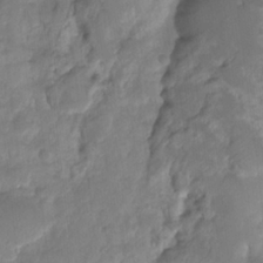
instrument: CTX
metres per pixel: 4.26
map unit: HNhu
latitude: -23.8612
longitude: 49.9367
